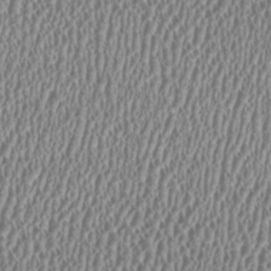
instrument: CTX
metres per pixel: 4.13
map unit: HNhu
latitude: -0.1606
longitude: 0.7464
